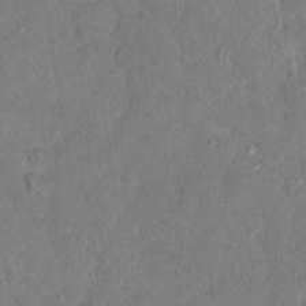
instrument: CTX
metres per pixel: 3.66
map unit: Hto
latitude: 16.6491
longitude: -37.9906
